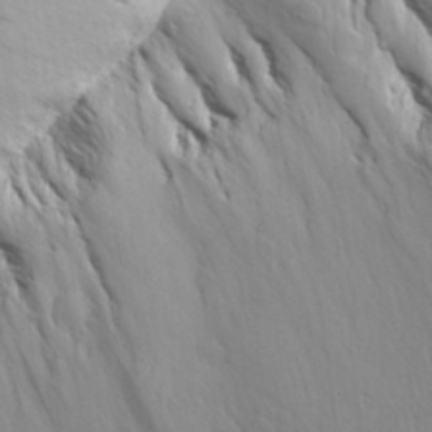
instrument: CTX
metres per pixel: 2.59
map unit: Aa
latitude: 27.2348
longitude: -144.3278
